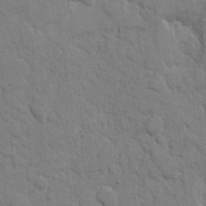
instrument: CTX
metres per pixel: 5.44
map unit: eHh
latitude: 8.3467
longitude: -67.6882
